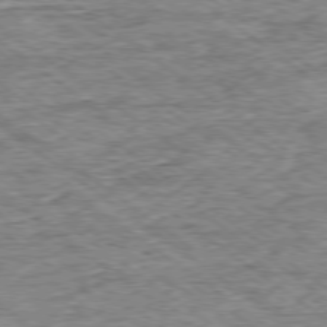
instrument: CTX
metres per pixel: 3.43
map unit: Ap
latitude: -78.8597
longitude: -85.6505
